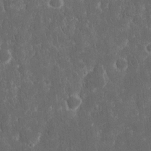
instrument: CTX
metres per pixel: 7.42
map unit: eHh
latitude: 15.7261
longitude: -73.0648
